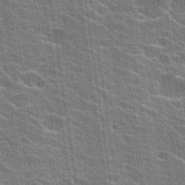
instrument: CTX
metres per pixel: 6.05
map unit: Hto
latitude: 24.0633
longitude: -43.2348
